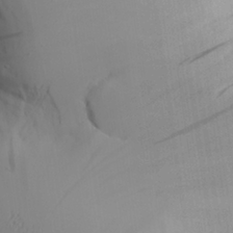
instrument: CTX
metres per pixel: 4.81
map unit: Aa
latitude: 27.6694
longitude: -132.6491
